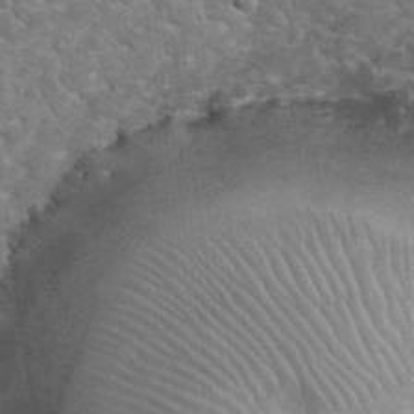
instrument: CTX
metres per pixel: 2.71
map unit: eHh
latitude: 36.1389
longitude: -65.1970
